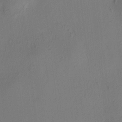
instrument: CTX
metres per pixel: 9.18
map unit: HNhu
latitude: 8.4223
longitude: 15.3321
